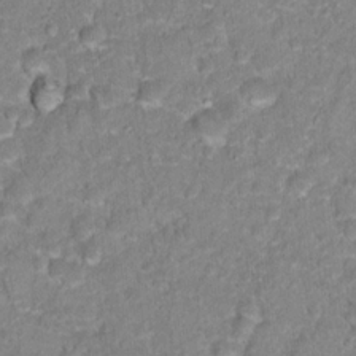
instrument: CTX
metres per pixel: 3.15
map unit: Hto
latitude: 16.9514
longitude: -37.1026
